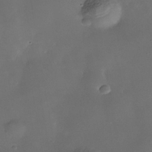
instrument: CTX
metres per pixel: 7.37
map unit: Nhe
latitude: -35.8989
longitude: -130.7814
